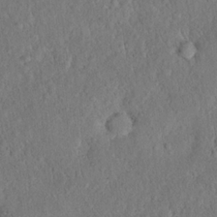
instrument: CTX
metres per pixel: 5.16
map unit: eHh
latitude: 19.2159
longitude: -62.6869
